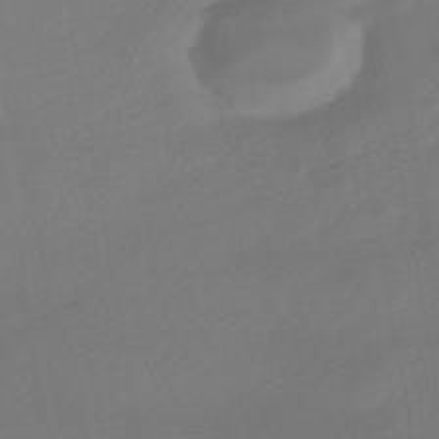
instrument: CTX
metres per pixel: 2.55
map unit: HNhu
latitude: -42.2172
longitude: 105.1998
